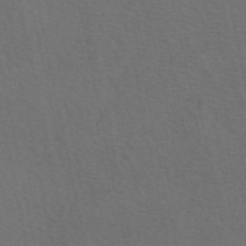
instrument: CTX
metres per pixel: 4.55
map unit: eAb
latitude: 50.9513
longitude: 113.2187
